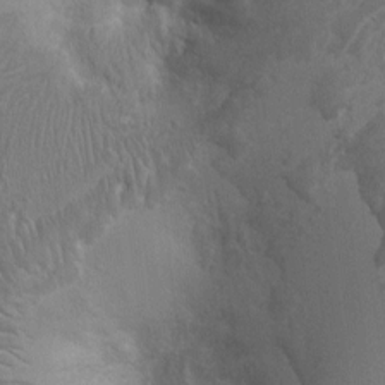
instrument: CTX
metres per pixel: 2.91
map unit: Ht
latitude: -2.5762
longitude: -15.8962
